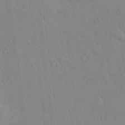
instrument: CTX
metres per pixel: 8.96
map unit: eHh
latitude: -0.1606
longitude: 17.5022
